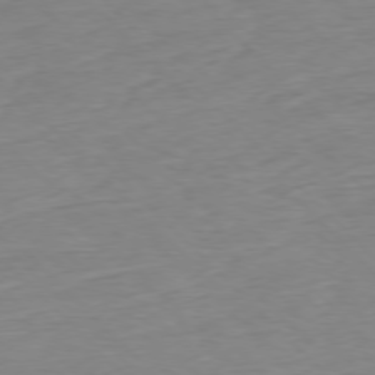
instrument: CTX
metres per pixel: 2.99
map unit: Ap
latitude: -77.4265
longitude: -82.7057
